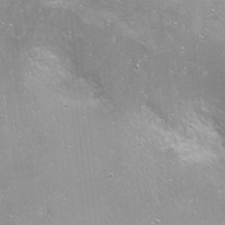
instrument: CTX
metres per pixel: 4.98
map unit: Nhu
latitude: -5.9367
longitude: -47.7828
